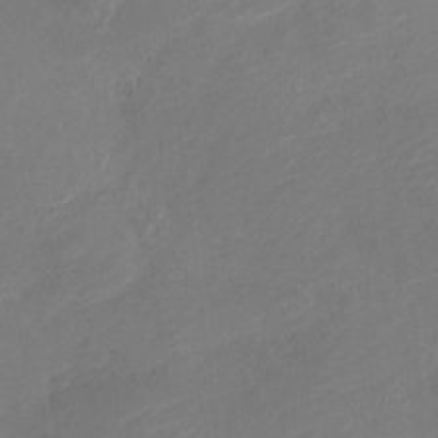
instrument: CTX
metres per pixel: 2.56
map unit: Nve
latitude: -17.9745
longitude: 106.7463
